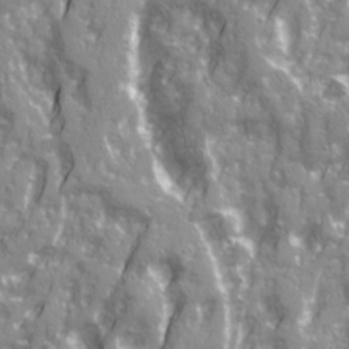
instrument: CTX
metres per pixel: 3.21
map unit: Ave
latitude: 21.0270
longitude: -132.9514
